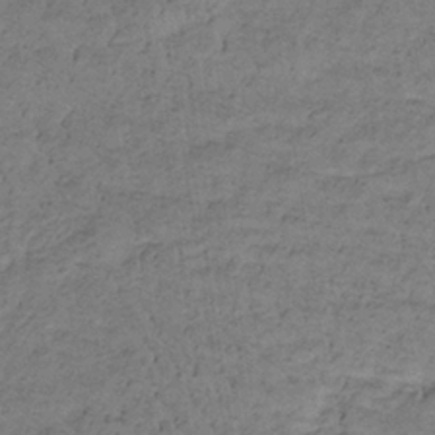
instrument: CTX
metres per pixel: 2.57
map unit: lHb
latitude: -32.7086
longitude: 65.6155
